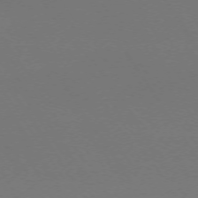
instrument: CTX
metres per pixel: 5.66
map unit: Ap
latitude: -73.9556
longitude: -72.3657
